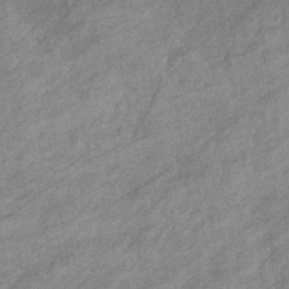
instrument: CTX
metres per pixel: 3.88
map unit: eHb
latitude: -40.2739
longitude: 82.0850
